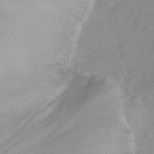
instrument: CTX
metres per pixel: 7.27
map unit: eHh
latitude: 23.3293
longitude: -66.1199
